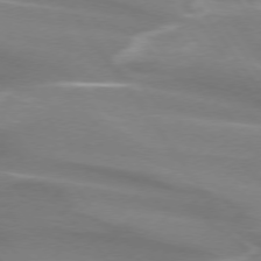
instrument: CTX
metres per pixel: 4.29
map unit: lApd
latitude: 73.9528
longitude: -62.3090
